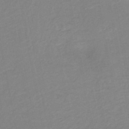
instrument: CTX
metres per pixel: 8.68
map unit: HNb
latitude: -50.2173
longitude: -50.2333
